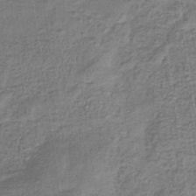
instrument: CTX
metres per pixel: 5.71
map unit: eHb
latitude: -33.3510
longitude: 74.7275
